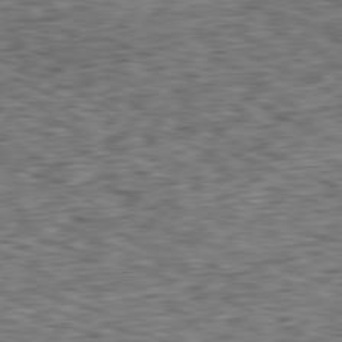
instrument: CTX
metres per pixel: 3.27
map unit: Ap
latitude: -81.0676
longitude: -71.5560
